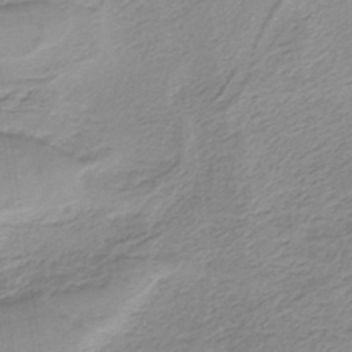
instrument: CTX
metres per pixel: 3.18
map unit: HNb
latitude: -36.2361
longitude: 55.7289
